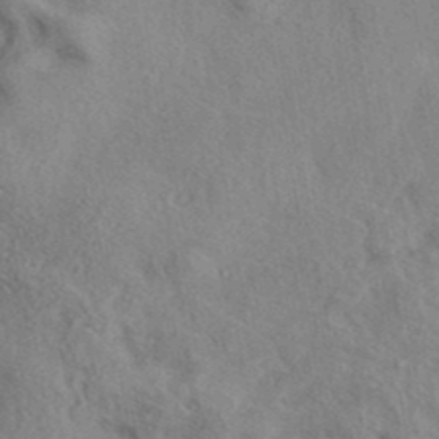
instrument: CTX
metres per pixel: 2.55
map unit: eAb
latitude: 39.3671
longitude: 112.3306
